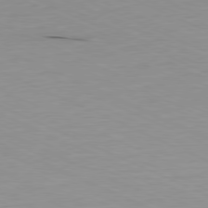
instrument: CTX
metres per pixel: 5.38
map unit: Ap
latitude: -81.0487
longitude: -92.8380
